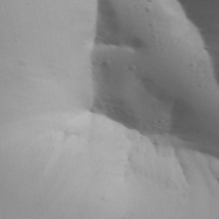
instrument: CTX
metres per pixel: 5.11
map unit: Aa
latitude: 32.2711
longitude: -143.4427
